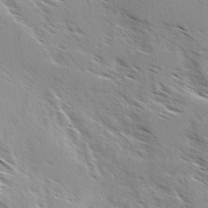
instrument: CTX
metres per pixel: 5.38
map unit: Ave
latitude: 0.0822
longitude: -111.1403
